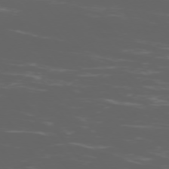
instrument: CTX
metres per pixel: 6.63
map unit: Ap
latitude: -76.8975
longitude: -68.2901
